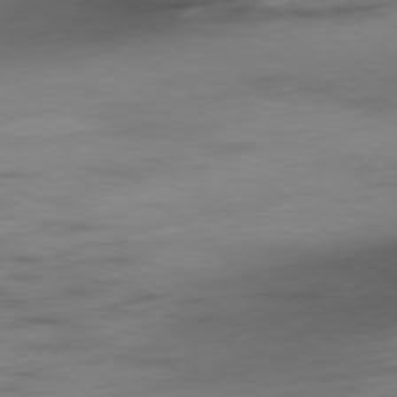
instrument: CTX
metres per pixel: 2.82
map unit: Hpe
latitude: -78.4062
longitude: -19.0458
